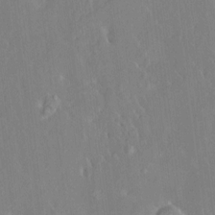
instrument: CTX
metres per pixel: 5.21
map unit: HNhu
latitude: 6.3656
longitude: 2.7274
